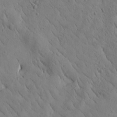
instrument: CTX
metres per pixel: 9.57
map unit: Htu
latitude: 0.2522
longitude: 175.3698
